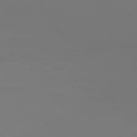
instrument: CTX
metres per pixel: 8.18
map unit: Hpe
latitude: 73.8017
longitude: -123.5938
